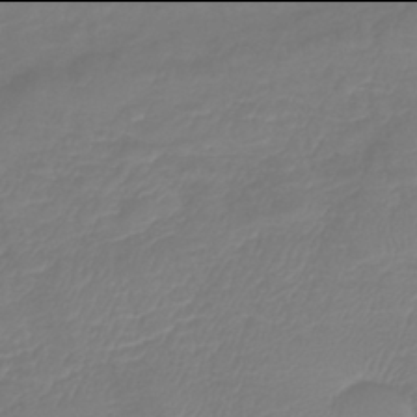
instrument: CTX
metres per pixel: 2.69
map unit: lHb
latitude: -42.0094
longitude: 76.9542
